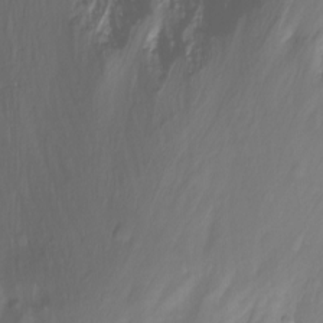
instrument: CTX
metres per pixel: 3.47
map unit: Nhu
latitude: -12.0094
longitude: -64.0822
